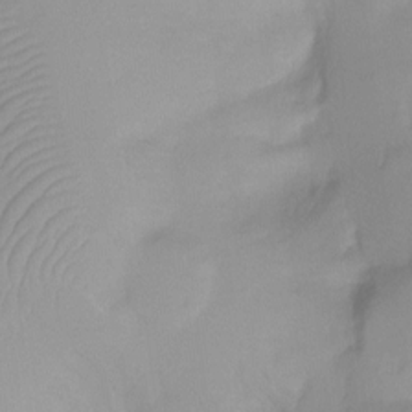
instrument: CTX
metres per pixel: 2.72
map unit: Ht
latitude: -9.9745
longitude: -28.8947
